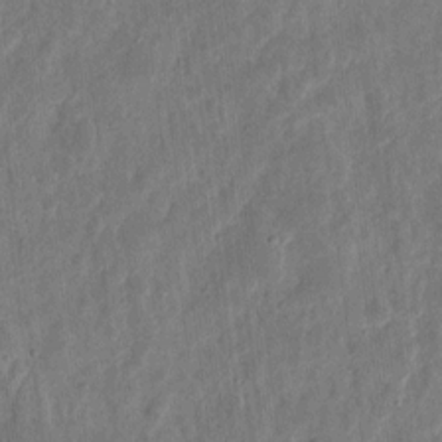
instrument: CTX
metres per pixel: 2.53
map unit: eHh
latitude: 11.5371
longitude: -73.5560
